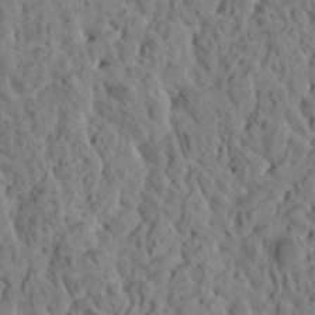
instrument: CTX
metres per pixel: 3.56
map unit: HNhu
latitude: 5.9528
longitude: -0.7624
